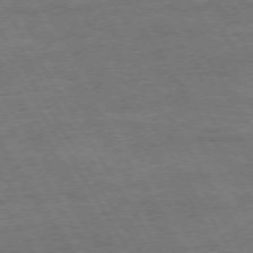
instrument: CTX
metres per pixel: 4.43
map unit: Hpe
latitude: 72.8191
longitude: -128.0444
